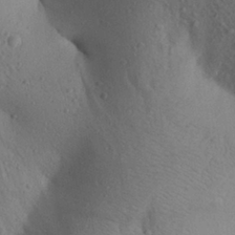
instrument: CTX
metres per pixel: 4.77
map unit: Aa
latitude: 28.2333
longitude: -147.7450
